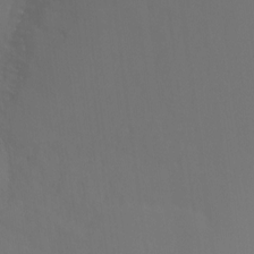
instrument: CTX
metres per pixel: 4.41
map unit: Htu
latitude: -13.6722
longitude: -44.4790
